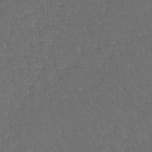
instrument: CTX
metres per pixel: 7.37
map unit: lHb
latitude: -43.7666
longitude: 73.5399
